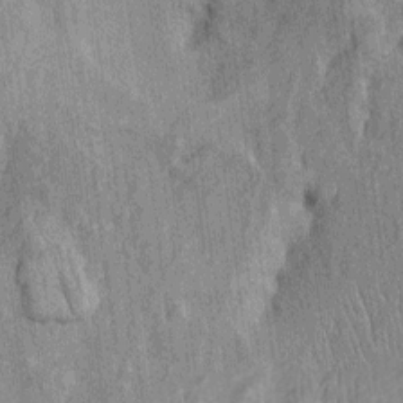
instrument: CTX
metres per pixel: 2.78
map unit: Htu
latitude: -5.8611
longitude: 152.5573
